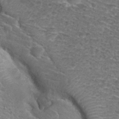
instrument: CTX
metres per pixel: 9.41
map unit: Nhu
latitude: 28.4979
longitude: -48.3278
